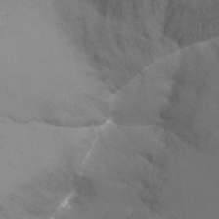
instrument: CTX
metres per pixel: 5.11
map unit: Ht
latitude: -10.8030
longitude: -33.8961
